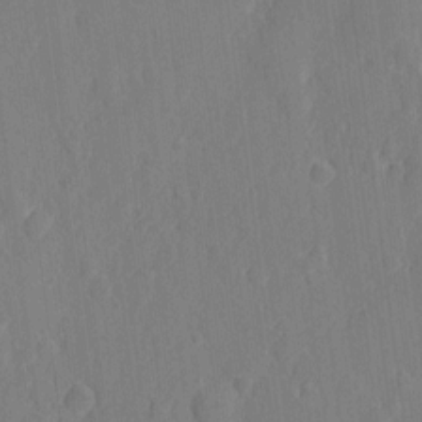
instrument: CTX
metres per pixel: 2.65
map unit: eHh
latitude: 6.1956
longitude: -73.0648
